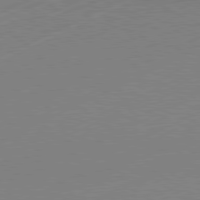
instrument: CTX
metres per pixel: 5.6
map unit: Hpe
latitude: -81.7289
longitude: 12.0661
